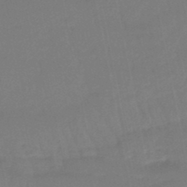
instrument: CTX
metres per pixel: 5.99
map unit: eHb
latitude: -45.9367
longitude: 87.8422
